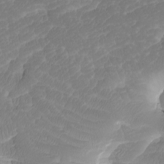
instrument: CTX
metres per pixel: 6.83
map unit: Htu
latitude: -8.0094
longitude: -65.6505
